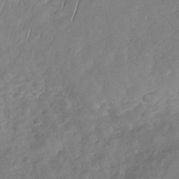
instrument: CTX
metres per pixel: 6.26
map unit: Nhu
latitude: -31.5210
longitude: -61.7260
